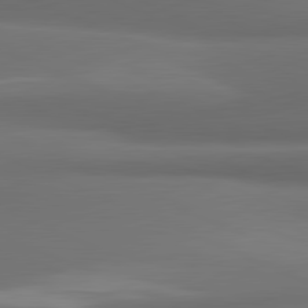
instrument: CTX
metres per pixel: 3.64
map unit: lApd
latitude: 81.6694
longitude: 171.5399
